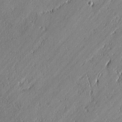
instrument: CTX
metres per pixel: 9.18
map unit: lAvf
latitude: -0.0850
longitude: -107.5938
